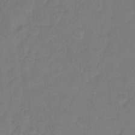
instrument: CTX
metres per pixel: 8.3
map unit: Hto
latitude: -6.0661
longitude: -35.6316
